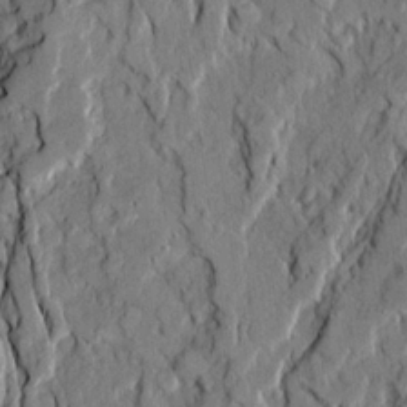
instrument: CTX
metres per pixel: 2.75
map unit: Ave
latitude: 21.1970
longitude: -129.5182
